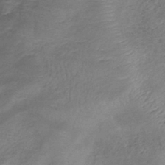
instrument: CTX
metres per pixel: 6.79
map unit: lHb
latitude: -39.6344
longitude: 75.6155
